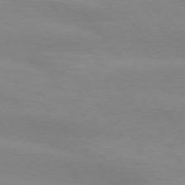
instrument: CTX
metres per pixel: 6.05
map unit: lApd
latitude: 74.3656
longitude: -49.8016
